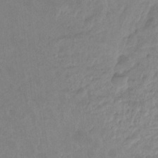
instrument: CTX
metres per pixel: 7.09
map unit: Ht
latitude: -9.4454
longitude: -39.3671
